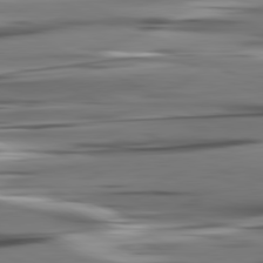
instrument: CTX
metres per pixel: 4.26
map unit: lApd
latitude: 80.9892
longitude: -123.9906
